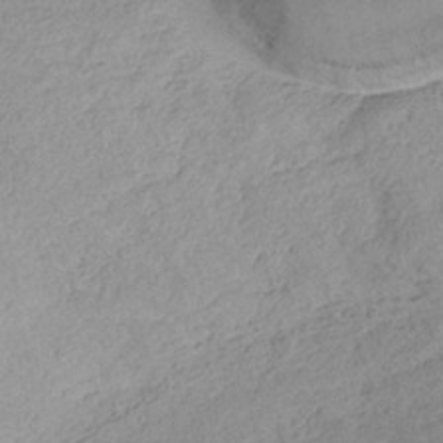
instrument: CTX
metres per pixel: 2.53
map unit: HNhu
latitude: -39.7289
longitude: 97.7667
